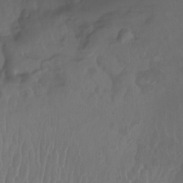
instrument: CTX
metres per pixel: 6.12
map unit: Nhu
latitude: -13.0487
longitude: -63.2915
